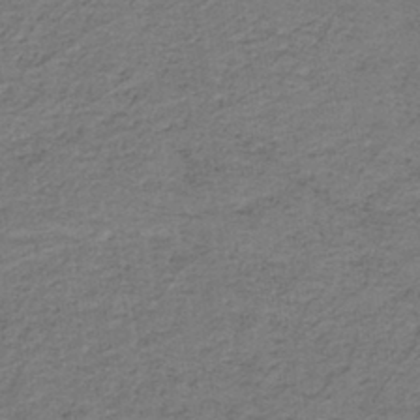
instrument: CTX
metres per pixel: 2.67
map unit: lHb
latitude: -41.9367
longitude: 53.5021
